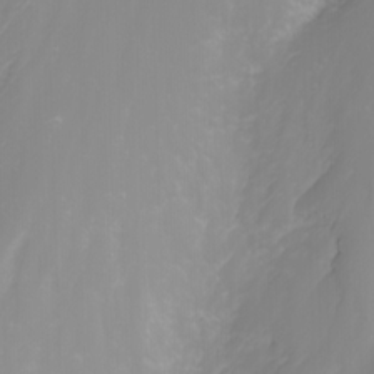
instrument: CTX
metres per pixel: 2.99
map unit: Nhu
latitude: -1.4266
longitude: -77.8583
